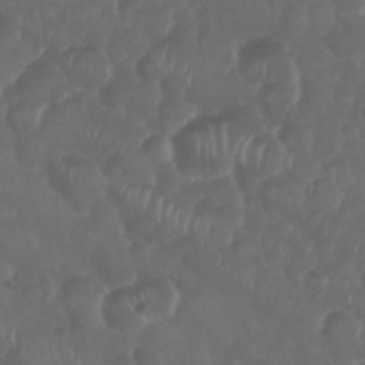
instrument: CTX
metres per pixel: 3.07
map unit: Nhu
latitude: 29.1592
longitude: -56.6679
